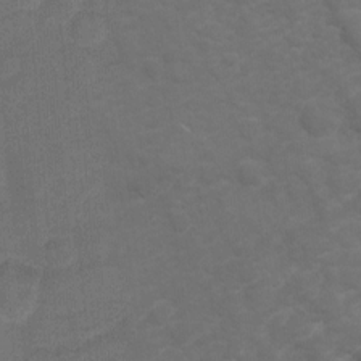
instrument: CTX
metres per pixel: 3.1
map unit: Hto
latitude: 5.1403
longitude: -30.9325
